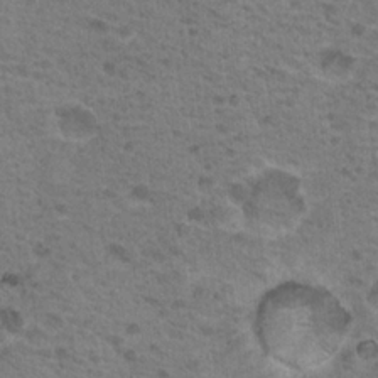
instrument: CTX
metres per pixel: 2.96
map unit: Nhu
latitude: 19.2915
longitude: -31.5749
